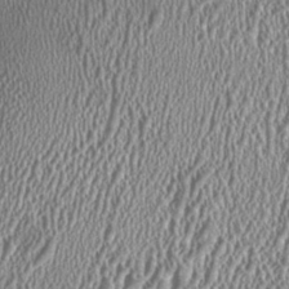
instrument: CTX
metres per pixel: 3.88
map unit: HNhu
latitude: 0.1200
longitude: 0.4818
